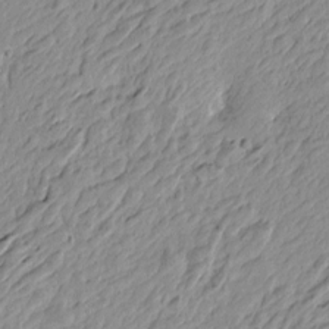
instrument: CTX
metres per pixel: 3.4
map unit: Htu
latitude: -4.4440
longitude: -179.6694
